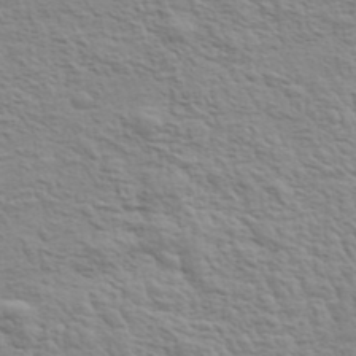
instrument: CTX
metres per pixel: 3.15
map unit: eHh
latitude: 37.3482
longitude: -81.1403
